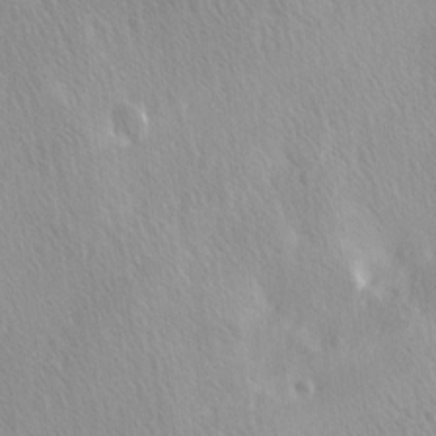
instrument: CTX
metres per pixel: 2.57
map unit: Ave
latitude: 0.4034
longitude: -113.5560
